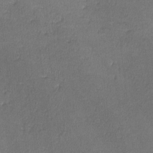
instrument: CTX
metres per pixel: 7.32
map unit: lHvf
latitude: -11.3699
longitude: -101.4238
